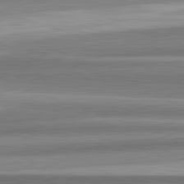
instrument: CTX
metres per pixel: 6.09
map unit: lApd
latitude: 82.6301
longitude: 178.0472
